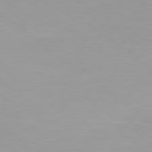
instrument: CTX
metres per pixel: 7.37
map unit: Hpe
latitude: 78.5168
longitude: -142.4790
